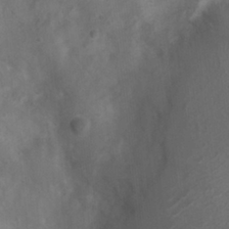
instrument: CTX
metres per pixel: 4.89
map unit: Nhu
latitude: 8.2145
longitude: -21.2915
